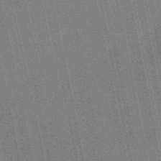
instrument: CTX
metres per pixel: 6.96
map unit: HNb
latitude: -52.3873
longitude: -45.6316
